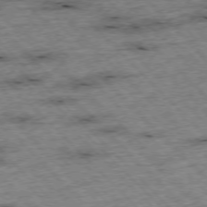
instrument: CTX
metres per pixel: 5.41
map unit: Hpe
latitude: -76.6518
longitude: -15.5372
